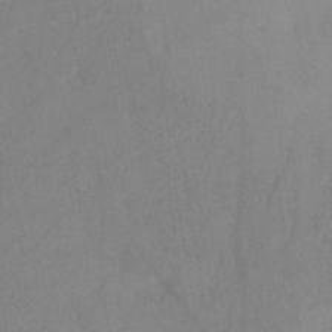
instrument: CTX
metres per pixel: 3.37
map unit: HNb
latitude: -31.3698
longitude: 62.4251
